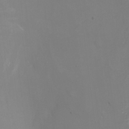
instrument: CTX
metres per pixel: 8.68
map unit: Nhu
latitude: -16.9542
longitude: -49.6316
